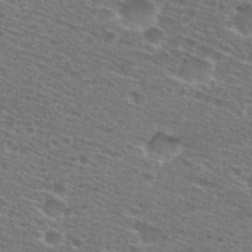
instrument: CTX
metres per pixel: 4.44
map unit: Hto
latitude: 28.4034
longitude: -47.3671
